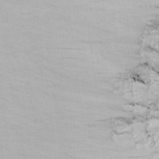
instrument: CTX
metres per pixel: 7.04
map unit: lAa
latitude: -9.8989
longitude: -125.5749
